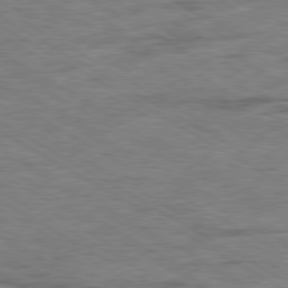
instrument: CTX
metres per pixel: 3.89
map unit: Ap
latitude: -80.2173
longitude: -77.5182
